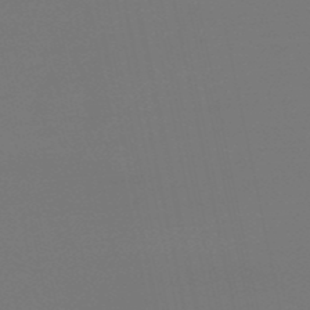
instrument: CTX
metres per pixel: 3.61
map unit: eHb
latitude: -50.5763
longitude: 79.1242
